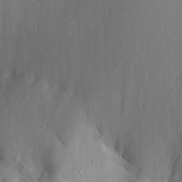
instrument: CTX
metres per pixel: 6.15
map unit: Aa
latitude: 29.7072
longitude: -132.9514
